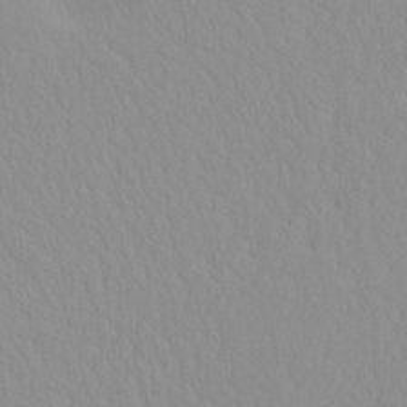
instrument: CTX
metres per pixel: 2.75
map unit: HNhu
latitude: -4.7841
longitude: 14.5385
